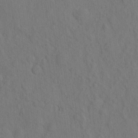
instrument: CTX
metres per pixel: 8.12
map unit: eHh
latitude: -2.6140
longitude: 18.5763
